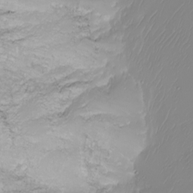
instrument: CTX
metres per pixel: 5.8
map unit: Nhu
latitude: -8.5196
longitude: -83.6316
